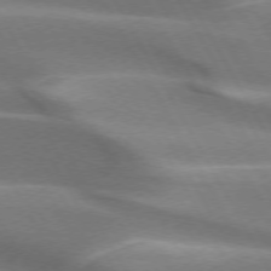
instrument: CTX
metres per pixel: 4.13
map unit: lApd
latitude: 73.3104
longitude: -50.9702
